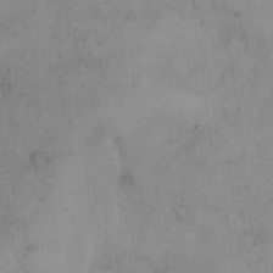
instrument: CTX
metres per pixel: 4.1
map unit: Hto
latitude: 11.0836
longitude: -59.1781
